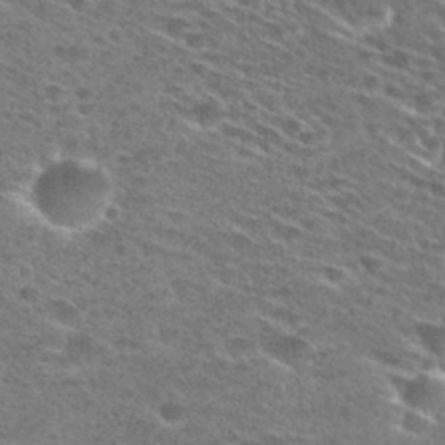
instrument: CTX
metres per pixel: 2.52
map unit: Hto
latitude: 28.0633
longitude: -46.7813
